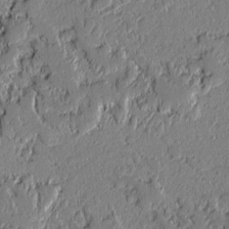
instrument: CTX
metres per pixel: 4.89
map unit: lAvf
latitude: -0.8975
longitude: -106.9892
